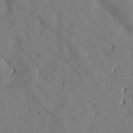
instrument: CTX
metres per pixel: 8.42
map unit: Htu
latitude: 0.2900
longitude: 176.0283
